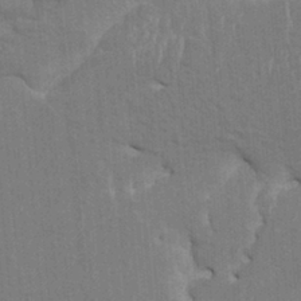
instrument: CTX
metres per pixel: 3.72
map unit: HNhu
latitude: 4.4601
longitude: -7.4804
